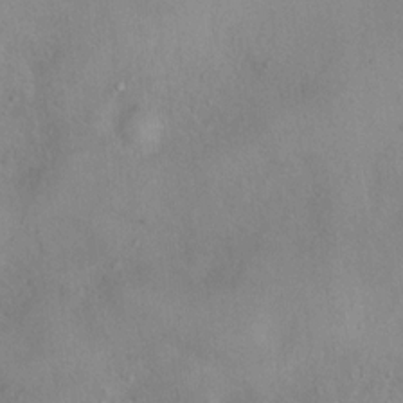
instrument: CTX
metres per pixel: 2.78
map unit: Nhu
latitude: 11.9906
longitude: -26.8380
